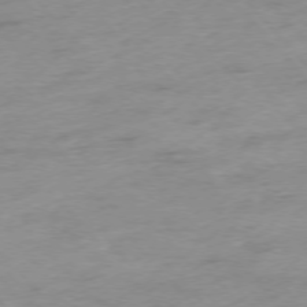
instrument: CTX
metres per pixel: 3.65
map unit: Hpe
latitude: -76.3306
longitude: -14.4223
